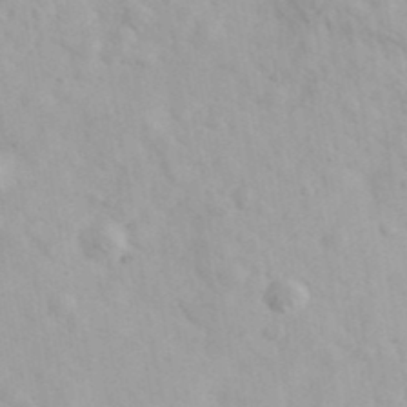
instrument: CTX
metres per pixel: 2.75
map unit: Ave
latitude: 39.6694
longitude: -106.9136
